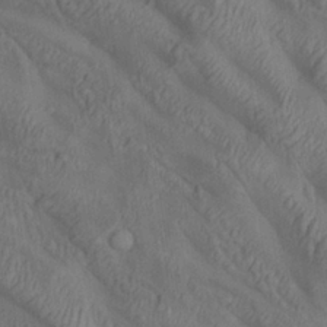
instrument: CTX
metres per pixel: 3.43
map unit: lAa
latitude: 22.6112
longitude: -137.7450
